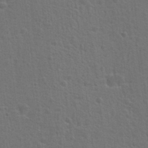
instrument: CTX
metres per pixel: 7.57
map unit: Hto
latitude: 23.0836
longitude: -47.5560
